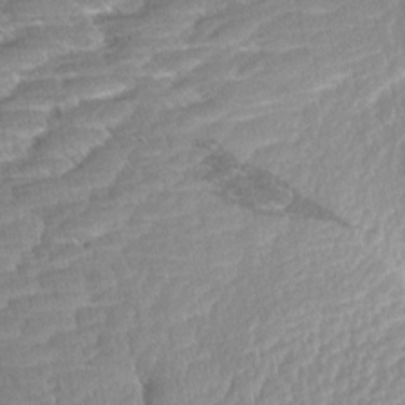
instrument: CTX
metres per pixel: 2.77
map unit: Aa
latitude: 8.7057
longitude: -133.9528
